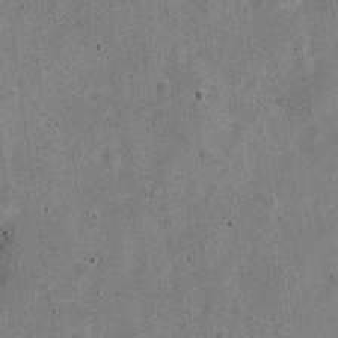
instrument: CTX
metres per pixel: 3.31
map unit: Nve
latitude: -24.9542
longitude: 105.6910
